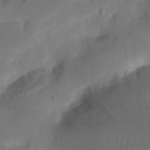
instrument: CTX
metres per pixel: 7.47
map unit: Nhu
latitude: 22.4223
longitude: -72.7436
